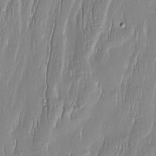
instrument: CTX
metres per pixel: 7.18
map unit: Htu
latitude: -5.7288
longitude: 174.2739
